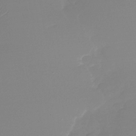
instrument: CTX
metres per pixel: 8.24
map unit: Nhu
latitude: -29.1809
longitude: -63.6694
